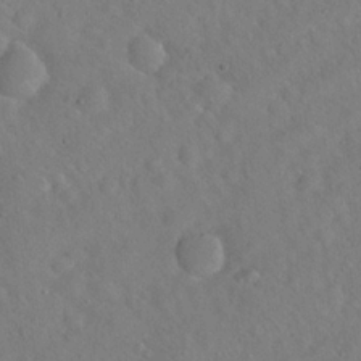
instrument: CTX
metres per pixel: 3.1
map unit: Hto
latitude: 19.8394
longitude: -53.7450
